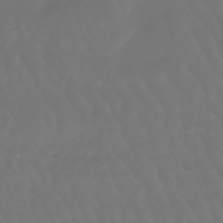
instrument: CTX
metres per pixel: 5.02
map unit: lHb
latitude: -47.1998
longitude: 79.2565
